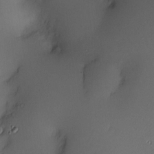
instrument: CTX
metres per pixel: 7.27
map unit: Hve
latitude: -11.5021
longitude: 173.7100
